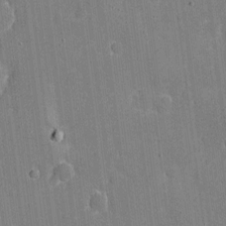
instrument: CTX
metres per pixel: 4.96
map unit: eHh
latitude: 5.9906
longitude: -67.7827
